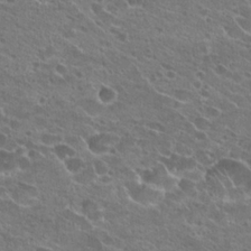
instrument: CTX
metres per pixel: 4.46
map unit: Hto
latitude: 23.2159
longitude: -41.5182
